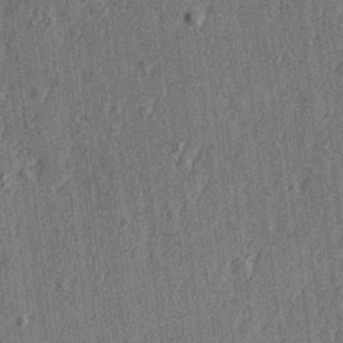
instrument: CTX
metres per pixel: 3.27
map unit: Ave
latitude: 15.3482
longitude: -105.2159
